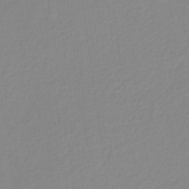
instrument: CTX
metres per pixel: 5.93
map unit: HNb
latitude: -31.8989
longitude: 60.0283
